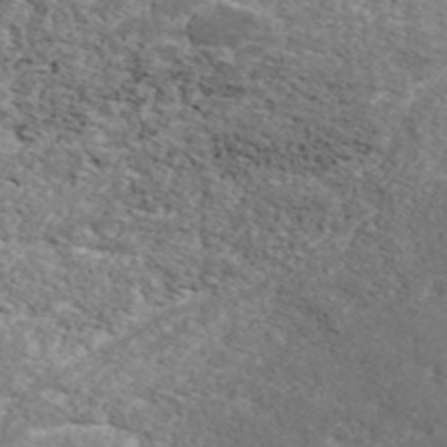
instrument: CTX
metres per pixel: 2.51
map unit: ANa
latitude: 41.2348
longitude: 26.5573
